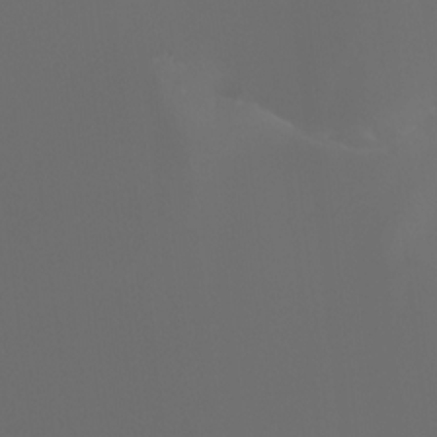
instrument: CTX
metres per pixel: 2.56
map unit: Aa
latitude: -6.7652
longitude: -72.8569
